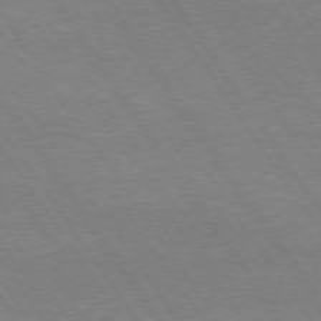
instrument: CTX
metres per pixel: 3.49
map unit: Hpe
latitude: 73.9906
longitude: -140.6868
